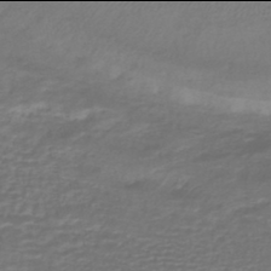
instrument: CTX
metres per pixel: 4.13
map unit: HNhu
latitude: -46.0094
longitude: 96.5574
